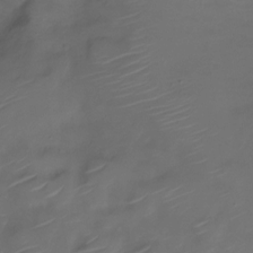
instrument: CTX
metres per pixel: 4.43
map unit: Nve
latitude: -20.6707
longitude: 105.6533
